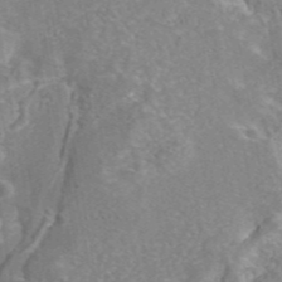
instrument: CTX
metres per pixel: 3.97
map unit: eAb
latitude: 44.6301
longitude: 106.9542
